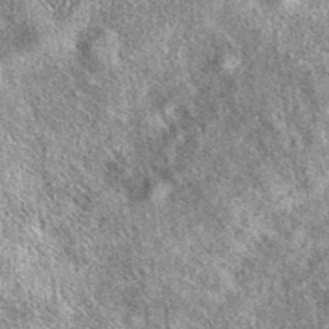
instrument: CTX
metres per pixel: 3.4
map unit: eAb
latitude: 38.8947
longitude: 106.4818
